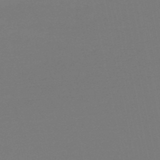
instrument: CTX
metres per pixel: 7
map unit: eHb
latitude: -49.5966
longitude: 77.8611
